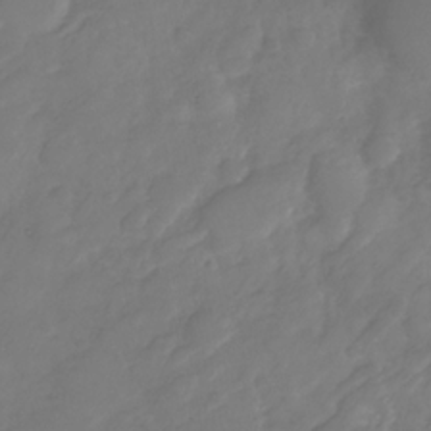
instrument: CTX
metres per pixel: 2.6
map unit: Nhu
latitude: -30.0472
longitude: -63.6505
